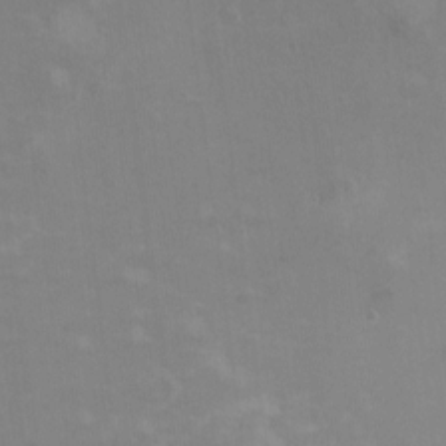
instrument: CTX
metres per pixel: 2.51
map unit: HNhu
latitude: -0.1795
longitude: -3.9717
